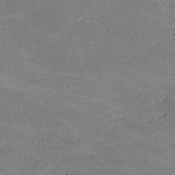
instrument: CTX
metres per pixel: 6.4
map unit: lHvf
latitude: -11.7667
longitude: -103.9906
